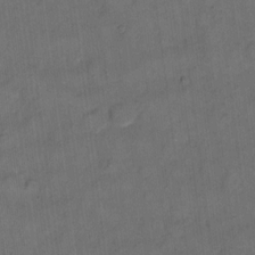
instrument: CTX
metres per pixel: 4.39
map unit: eHh
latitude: 13.3860
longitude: -65.3104
